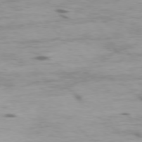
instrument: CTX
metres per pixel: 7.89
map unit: Ap
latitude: -76.7841
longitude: -69.7261
